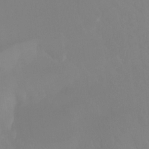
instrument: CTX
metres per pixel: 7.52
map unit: Ht
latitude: -13.2943
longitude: -50.6112
